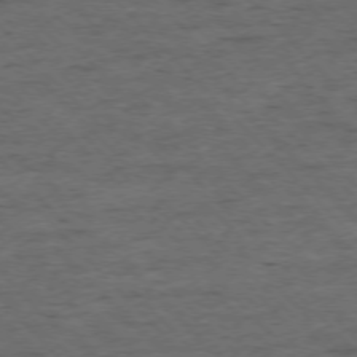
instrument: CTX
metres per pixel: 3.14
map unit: Ap
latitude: -76.3495
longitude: -87.2537
